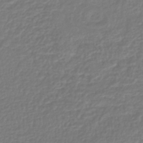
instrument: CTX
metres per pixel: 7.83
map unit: lHb
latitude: -42.5762
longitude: 64.7086
